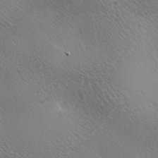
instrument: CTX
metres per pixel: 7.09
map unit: lAa
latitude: -3.7477
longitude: -125.9339
